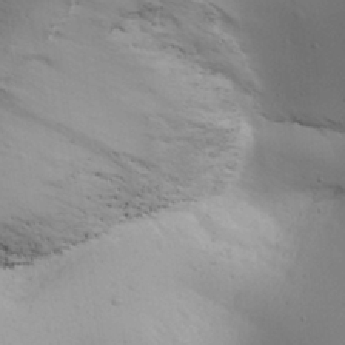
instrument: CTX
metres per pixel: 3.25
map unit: Aa
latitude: 31.4049
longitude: -143.6316
